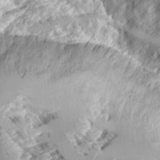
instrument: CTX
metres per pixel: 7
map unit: Aa
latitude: 11.2348
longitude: -126.4790
